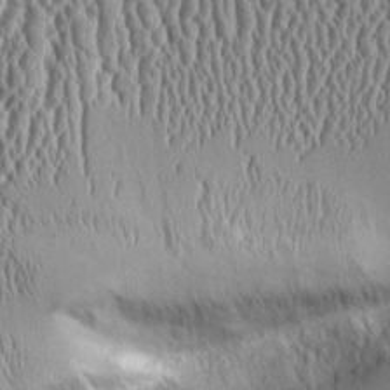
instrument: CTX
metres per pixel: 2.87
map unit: Aa
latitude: 9.3671
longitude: -129.8394
